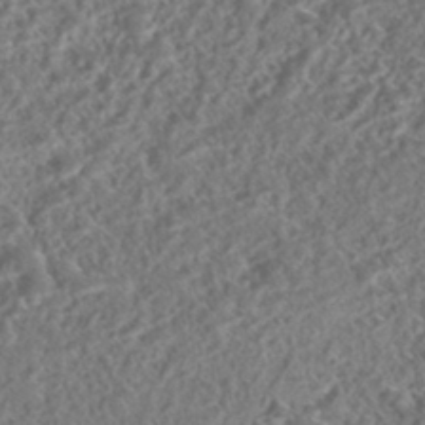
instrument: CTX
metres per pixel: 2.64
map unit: HNhu
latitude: -43.7099
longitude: 100.2361
